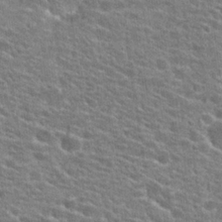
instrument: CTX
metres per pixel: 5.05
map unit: Hto
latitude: 25.0836
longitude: -47.2726
